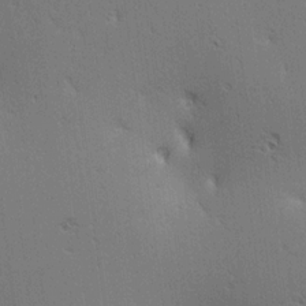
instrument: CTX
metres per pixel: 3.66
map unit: lAa
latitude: 12.6491
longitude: -107.8205
